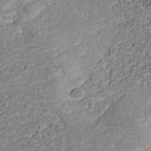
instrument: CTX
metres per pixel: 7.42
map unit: Nhu
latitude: -39.0487
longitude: -85.6127
